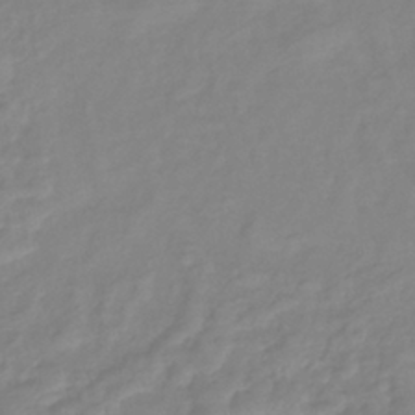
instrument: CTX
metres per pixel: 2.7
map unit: eHb
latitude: -40.6329
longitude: 81.1053
